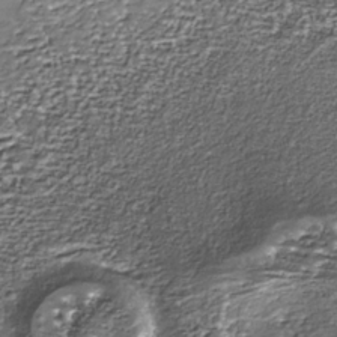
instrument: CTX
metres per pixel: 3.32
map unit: Nhe
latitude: -36.1983
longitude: -87.1970
